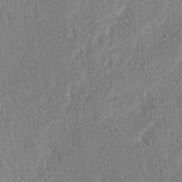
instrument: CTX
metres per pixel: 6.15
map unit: lAvf
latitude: -3.8233
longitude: -113.9717
